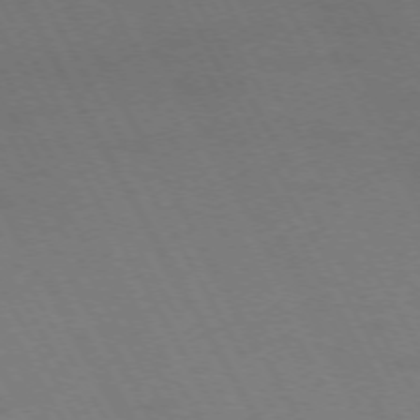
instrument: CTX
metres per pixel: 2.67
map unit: Hpe
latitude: -74.8219
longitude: 8.1984
